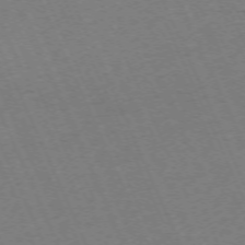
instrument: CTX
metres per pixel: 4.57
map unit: Hpe
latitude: -71.1998
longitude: 12.3495
